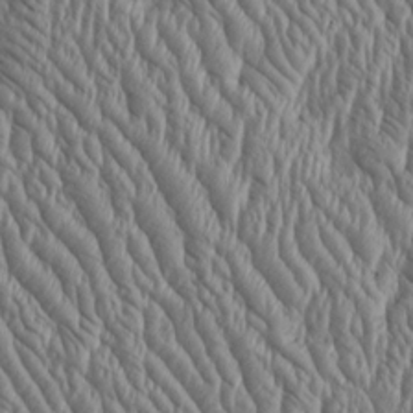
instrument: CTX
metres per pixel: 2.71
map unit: Htu
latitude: -3.9745
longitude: 158.5195
